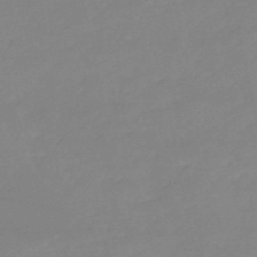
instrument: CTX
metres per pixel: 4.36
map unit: eHh
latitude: -52.7274
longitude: -25.2914
